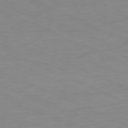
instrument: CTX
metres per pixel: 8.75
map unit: Ap
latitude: -78.3117
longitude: -72.5168
